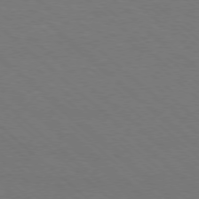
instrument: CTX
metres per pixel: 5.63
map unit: Ap
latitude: -78.3495
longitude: -86.1578
